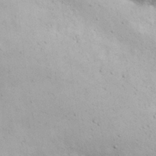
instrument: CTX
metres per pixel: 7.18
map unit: eHh
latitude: 24.4978
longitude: -72.6302
